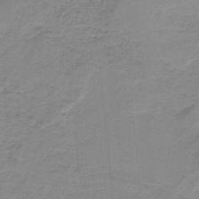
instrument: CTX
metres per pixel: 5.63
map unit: HNb
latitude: -34.2362
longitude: 58.9919
